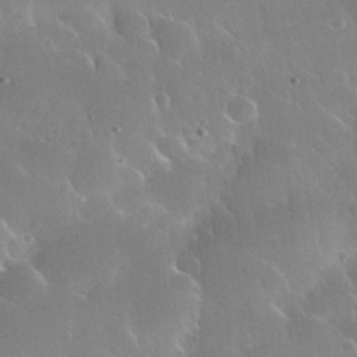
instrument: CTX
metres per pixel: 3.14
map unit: Nhu
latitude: 30.1389
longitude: -55.9717
